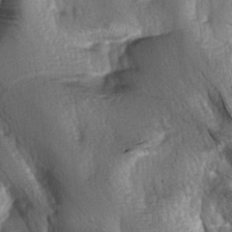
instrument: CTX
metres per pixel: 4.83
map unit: lAa
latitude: -6.2550
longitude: -126.1011
